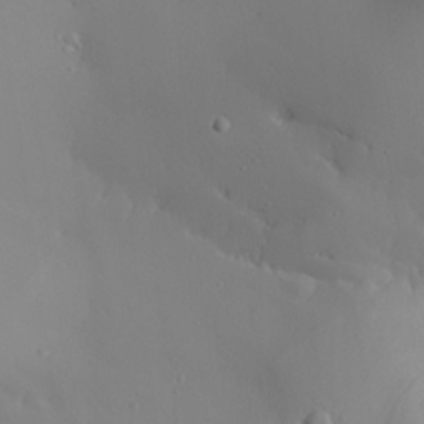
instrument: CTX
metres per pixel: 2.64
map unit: Aa
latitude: 23.8772
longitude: -126.8002
